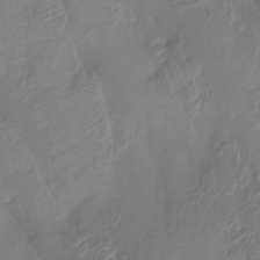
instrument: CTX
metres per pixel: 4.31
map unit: Htu
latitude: -14.0094
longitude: -47.2915
